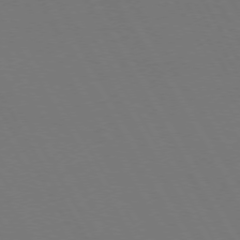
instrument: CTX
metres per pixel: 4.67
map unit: Hpe
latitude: 73.0837
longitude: -127.6127
